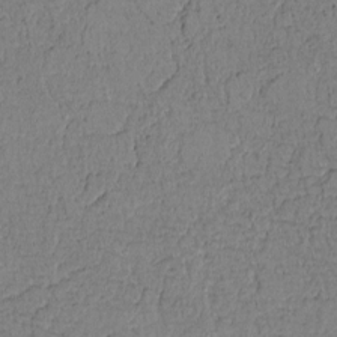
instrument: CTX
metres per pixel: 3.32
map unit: Htu
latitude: -0.4818
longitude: 170.8408
